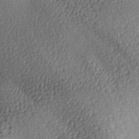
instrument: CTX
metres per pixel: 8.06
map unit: lAa
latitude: -8.2550
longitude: -125.6505
